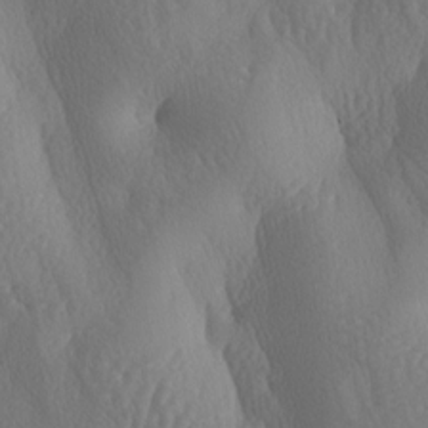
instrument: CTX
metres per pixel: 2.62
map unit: lAa
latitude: -7.8989
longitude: -128.6301
